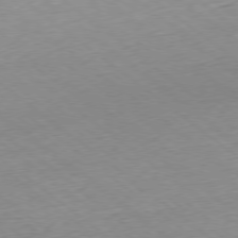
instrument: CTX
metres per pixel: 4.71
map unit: Hpe
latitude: -78.8408
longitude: 10.2928
